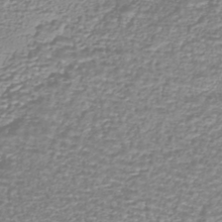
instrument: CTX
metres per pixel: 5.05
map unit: HNhu
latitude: -44.3495
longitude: 98.9353
